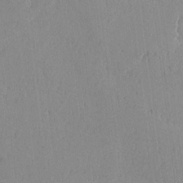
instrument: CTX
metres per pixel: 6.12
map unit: lAvf
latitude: -5.8422
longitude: -114.8002
